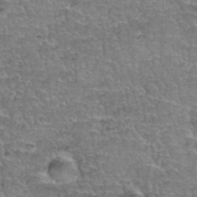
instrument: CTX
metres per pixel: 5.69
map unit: Hto
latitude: 35.9150
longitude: -45.0836
